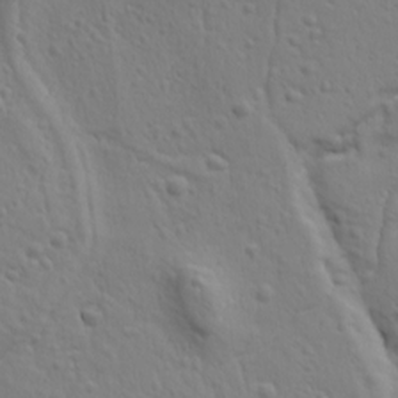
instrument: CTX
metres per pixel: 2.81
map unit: Ave
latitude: 18.2333
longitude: -133.1592
